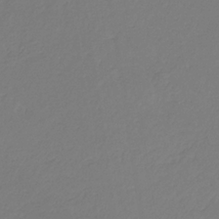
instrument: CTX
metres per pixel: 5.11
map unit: eHb
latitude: -30.4818
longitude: 63.6910
